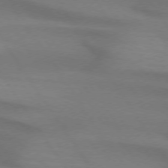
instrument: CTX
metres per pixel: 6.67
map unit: lApd
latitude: 74.0444
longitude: -63.1215
